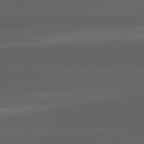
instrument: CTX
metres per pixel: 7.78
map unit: lApd
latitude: 82.2522
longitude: -170.7813
